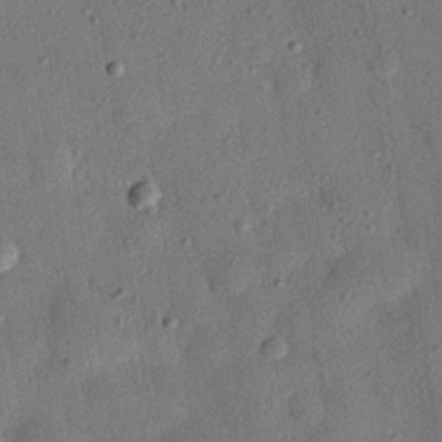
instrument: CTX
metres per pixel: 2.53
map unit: eHh
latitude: 26.4223
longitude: -77.3103
